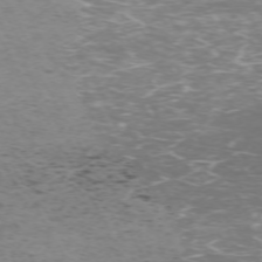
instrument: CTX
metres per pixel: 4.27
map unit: Hpe
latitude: -71.7667
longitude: 7.7855
